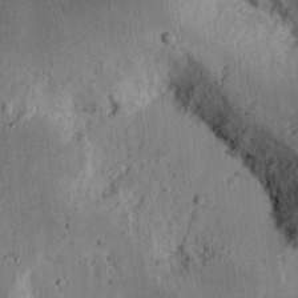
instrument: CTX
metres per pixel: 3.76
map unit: Ht
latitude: 13.8772
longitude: -74.2145
